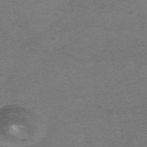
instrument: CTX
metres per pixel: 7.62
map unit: HNhu
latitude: -40.2361
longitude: 104.1605
